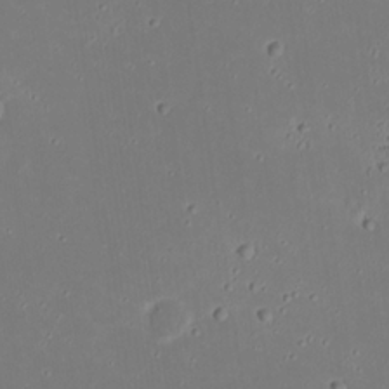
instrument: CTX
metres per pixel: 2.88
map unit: eHh
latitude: 20.4034
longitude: -72.4790
